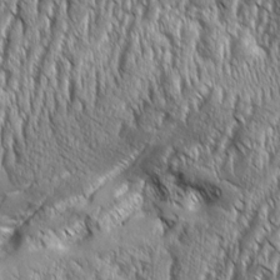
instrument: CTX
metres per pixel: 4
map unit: Aa
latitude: 8.4979
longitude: -129.9339
